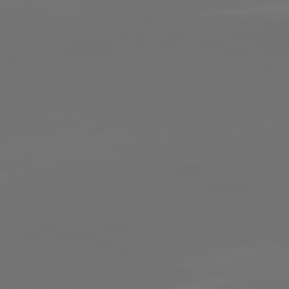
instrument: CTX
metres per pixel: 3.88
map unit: lApd
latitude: 82.1955
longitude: -154.8191
